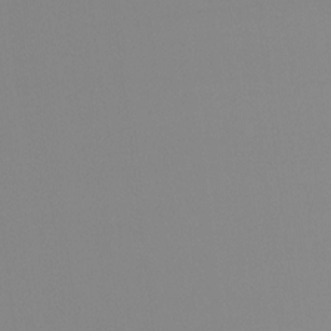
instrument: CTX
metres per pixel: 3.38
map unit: Htu
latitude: -14.6708
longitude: -48.1578
